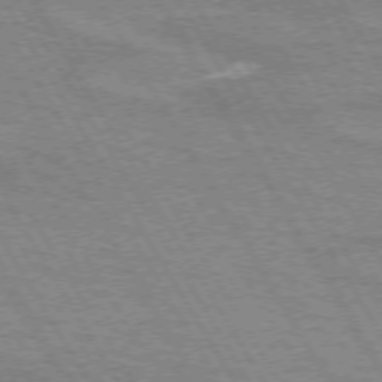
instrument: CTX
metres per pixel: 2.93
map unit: lApd
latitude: 72.4979
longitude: -55.8583
